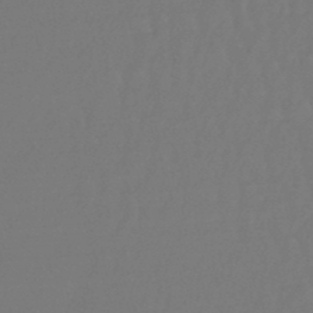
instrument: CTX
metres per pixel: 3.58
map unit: lHb
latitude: -47.5021
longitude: 62.0094
